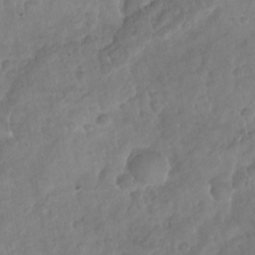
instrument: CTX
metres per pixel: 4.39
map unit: Nhu
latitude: -29.8422
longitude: -62.4601
